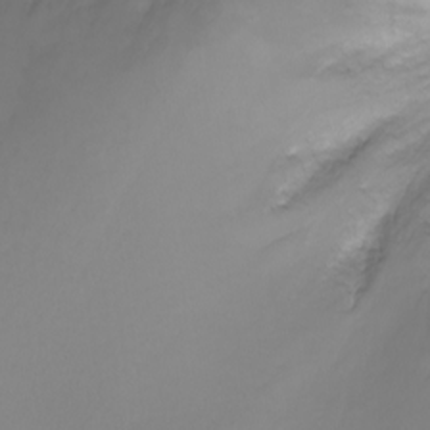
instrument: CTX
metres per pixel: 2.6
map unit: Nhu
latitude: -7.9367
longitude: -73.1593
